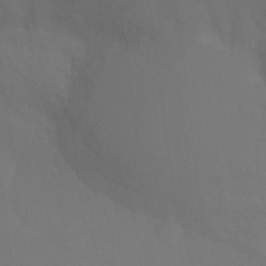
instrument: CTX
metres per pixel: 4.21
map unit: Ht
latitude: -8.4062
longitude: -29.4048
